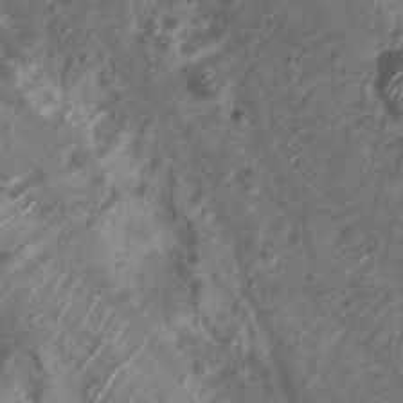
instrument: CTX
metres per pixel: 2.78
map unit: Nhu
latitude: 5.7450
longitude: -18.4979
